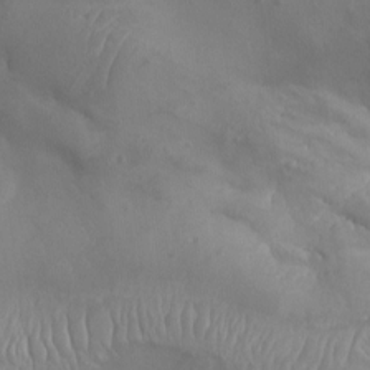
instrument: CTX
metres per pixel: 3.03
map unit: Aa
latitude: -8.0661
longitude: -78.2901
